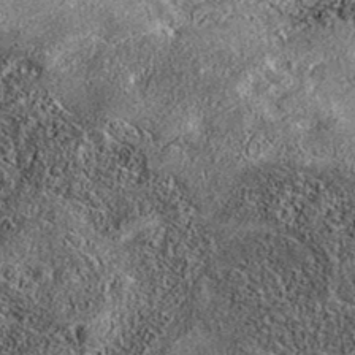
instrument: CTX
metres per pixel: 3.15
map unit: eAb
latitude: 37.0836
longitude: 108.1984
